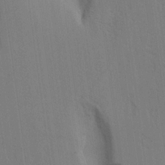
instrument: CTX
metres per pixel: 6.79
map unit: Aa
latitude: 16.6302
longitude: -149.1025
